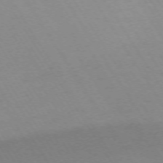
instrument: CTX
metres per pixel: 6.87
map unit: Ap
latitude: -73.3320
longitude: -71.0269
